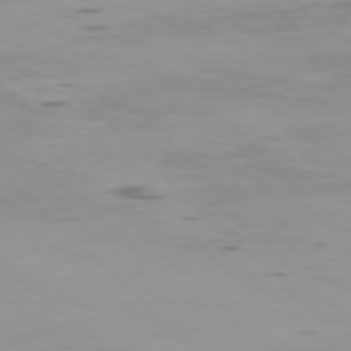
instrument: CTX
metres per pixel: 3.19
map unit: Ap
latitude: -76.5007
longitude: -68.1389
